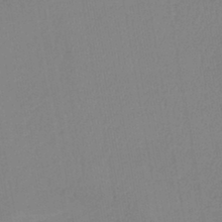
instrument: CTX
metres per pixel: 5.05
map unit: lHb
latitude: -43.1242
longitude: 74.1606
